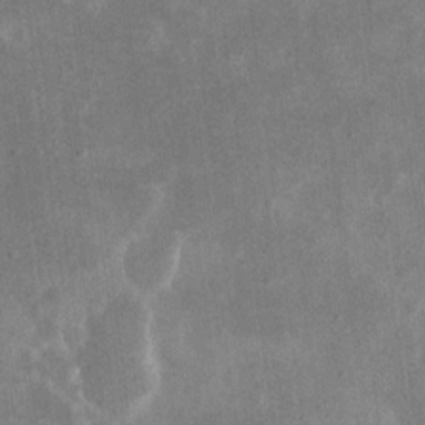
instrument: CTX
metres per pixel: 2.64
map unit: eHh
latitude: 19.0836
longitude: -71.2348
